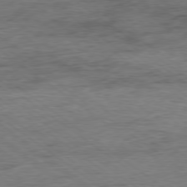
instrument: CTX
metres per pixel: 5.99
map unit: Hpe
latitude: -79.0486
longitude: -22.1389
